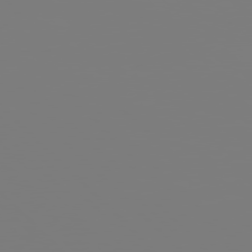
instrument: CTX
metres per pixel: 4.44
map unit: Hpe
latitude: 77.0458
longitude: -137.0270
